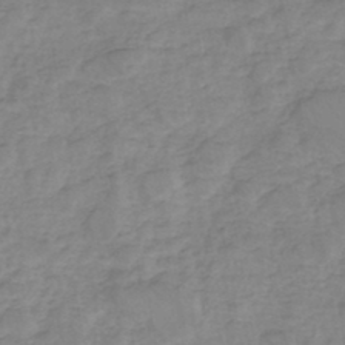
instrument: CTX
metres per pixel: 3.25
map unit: eHh
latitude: -45.3321
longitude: -29.7449
